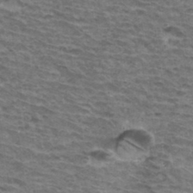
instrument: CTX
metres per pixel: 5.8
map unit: Hto
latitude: 34.4601
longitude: -43.0081
